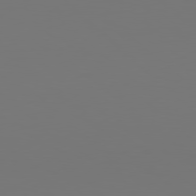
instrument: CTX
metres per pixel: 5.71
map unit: Hpe
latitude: 78.5546
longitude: -162.5735
